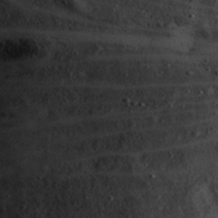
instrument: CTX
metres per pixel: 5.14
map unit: eHh
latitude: 21.8961
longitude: -65.6316
